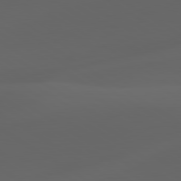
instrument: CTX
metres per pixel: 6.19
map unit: lApd
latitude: 80.7813
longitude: -85.8772
